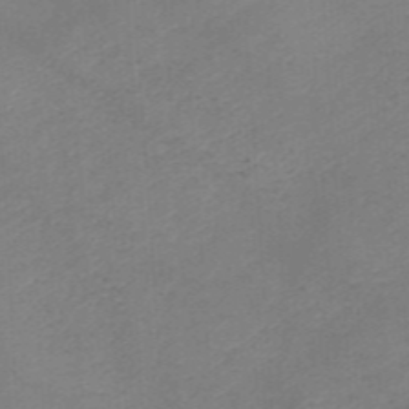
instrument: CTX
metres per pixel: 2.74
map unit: HNb
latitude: -45.9178
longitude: -46.0633
